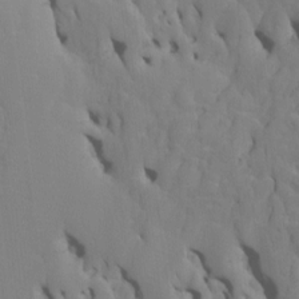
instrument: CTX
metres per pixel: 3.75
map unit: Htu
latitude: -7.1242
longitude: 144.8408
